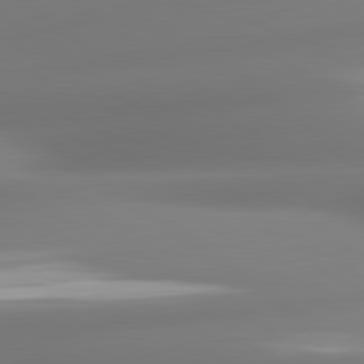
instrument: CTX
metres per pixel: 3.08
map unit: lApd
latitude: 80.5735
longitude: -164.6679
